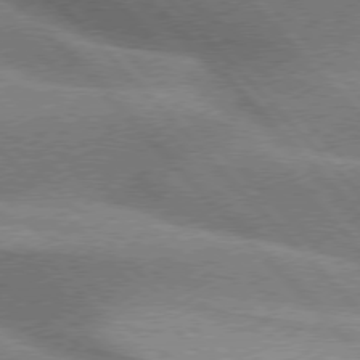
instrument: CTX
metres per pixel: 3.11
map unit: lApd
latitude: 76.2144
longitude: -63.0081
